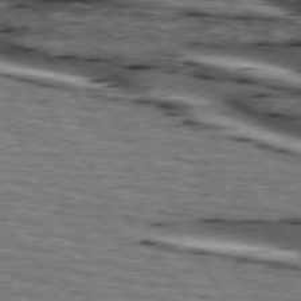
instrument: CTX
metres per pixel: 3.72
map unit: lApd
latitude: 74.4601
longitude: -73.6505
